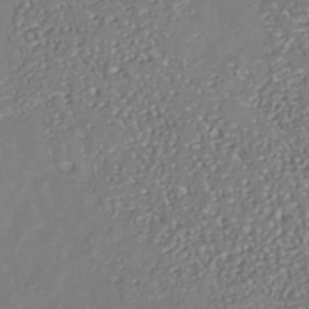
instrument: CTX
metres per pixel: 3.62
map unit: Nhu
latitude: -39.0864
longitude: -80.6113
